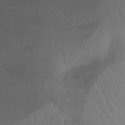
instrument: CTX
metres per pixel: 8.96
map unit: Ht
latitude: -10.7841
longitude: -27.8017
